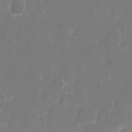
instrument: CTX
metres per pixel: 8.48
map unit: eHh
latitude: 12.5735
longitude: -73.0270
